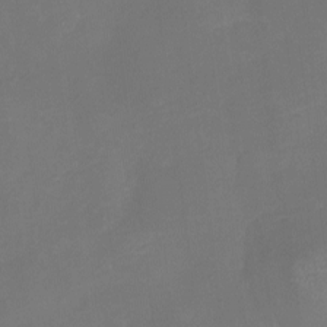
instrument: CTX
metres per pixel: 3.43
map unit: eHh
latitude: -6.6518
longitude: -78.0822
